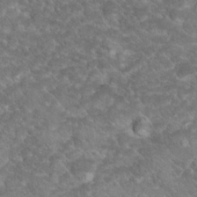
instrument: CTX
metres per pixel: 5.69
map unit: Hto
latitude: 18.9891
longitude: -36.0633
